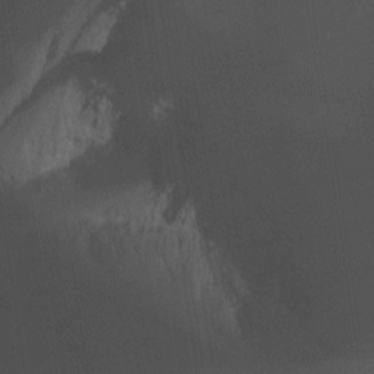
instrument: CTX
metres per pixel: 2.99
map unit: Nhu
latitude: -13.0298
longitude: -68.8947
